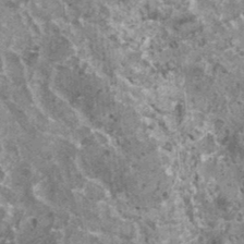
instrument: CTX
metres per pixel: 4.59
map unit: HNhu
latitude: 1.6316
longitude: 5.1431
